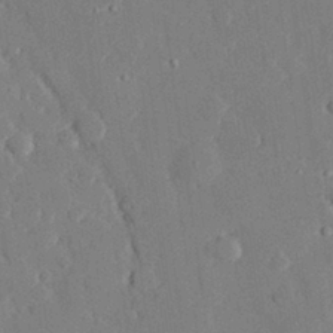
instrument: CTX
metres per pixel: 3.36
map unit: eHh
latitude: 28.7246
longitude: -80.7246
